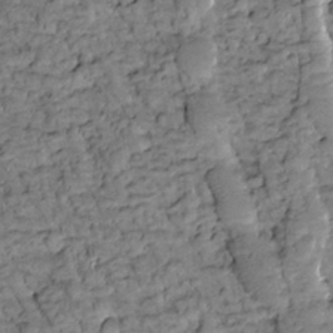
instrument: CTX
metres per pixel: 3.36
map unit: Htu
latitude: -2.1983
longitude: 173.6722
